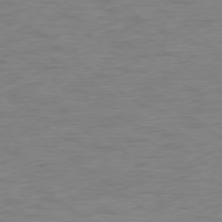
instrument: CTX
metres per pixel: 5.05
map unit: Ap
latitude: -78.2550
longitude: -75.0458
